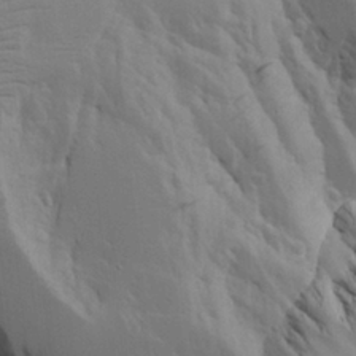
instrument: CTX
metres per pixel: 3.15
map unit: Aa
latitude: 18.8569
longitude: -126.2523
